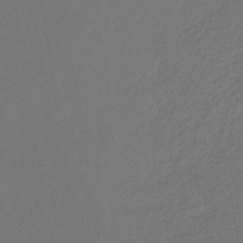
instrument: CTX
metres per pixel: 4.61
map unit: eHb
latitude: -30.2361
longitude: 65.2376
